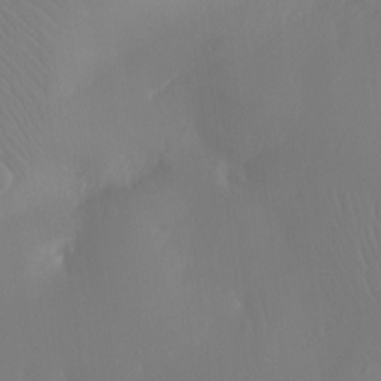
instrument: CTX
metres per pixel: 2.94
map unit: Ht
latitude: -11.5966
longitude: -43.8394
